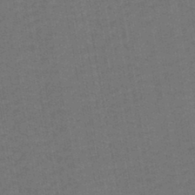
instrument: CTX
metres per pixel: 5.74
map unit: lHb
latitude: -43.2942
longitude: 63.1998
